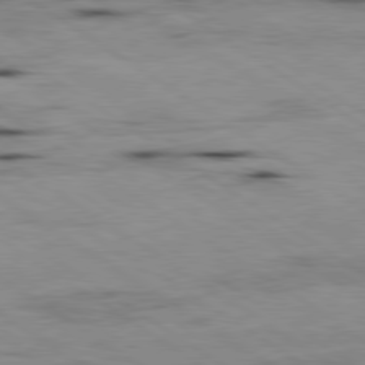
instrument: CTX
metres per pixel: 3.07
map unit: Hpe
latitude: -80.4251
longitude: 23.6911
